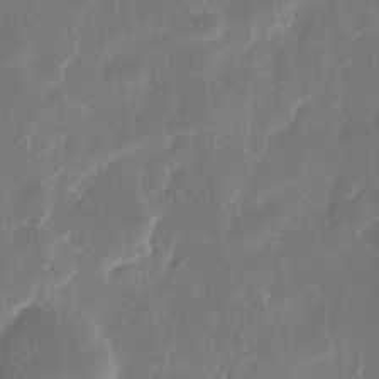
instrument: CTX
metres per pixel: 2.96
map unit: eHh
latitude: 11.7828
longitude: -70.1011
